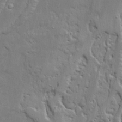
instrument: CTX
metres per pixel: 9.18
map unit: Ave
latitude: 20.0444
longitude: -127.5749
